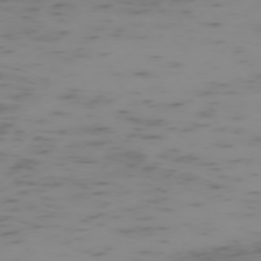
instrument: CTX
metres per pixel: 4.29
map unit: Hpe
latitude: -73.6911
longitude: 6.9541
